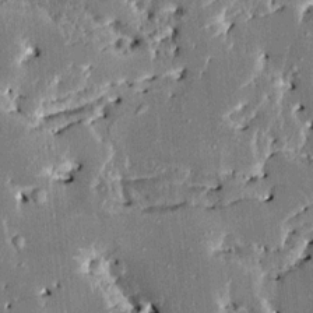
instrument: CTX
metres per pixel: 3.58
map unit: HNhu
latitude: 3.9906
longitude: 4.1039
